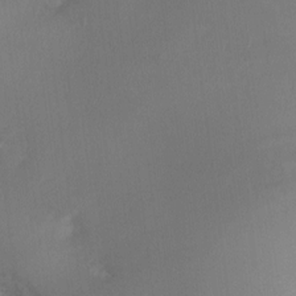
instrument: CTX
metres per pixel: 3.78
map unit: Ht
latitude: 3.1025
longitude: -27.8395
